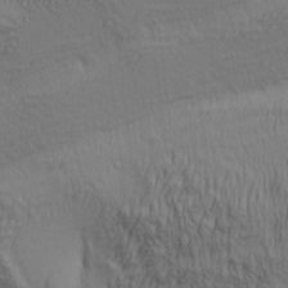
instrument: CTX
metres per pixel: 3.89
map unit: lAa
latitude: 4.9892
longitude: -115.4804
